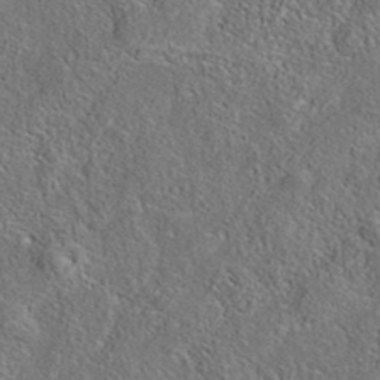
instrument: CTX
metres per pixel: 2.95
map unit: eAb
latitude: 37.0270
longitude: 113.3510
